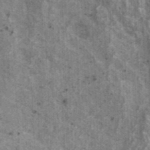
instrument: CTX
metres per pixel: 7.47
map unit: HNhu
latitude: 2.3845
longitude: 4.8219
